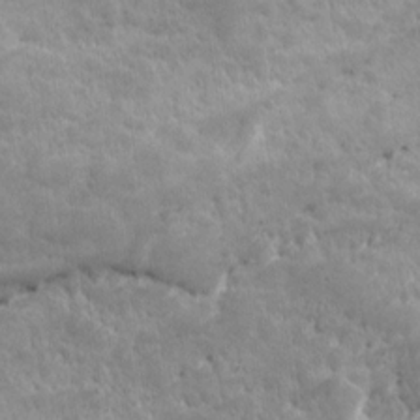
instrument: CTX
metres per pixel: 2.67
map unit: Ave
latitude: 16.8947
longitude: -135.8205
